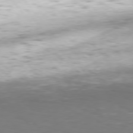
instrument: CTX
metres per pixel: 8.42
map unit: Hpe
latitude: 75.8583
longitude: -139.0647
